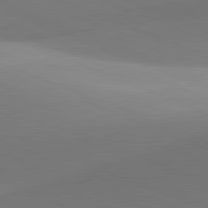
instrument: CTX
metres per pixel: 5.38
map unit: lApd
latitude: 81.6505
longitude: 141.3321
